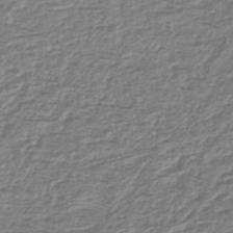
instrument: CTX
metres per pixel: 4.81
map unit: lHb
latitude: -42.8785
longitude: 72.6329
